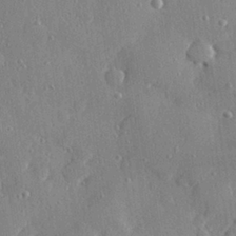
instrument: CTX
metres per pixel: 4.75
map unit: Hve
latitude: 28.5546
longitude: -90.5924
